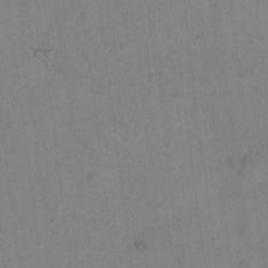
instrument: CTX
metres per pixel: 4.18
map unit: Hto
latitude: 15.5560
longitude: -40.2144
